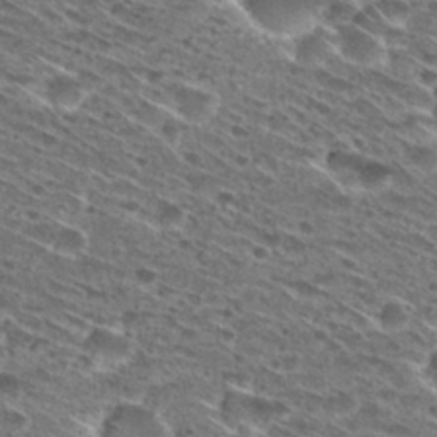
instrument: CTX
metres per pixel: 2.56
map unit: Hto
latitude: 29.2159
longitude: -45.8205
